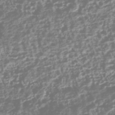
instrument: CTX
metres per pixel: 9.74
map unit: HNhu
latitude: -42.9919
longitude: 106.8786
